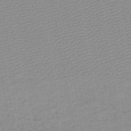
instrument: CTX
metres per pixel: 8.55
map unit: lHb
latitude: -45.8611
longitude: 69.6155
